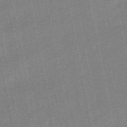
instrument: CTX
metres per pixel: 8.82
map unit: lHb
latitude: -49.5210
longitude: 79.2754
